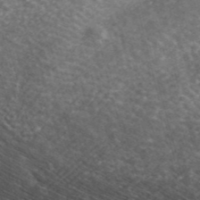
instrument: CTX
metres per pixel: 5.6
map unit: ANa
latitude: 43.2537
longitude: 29.3321
